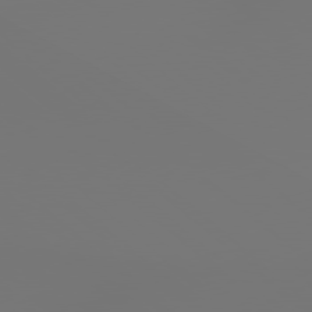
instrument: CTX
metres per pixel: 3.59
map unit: lApd
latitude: 78.8002
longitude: 178.3684
